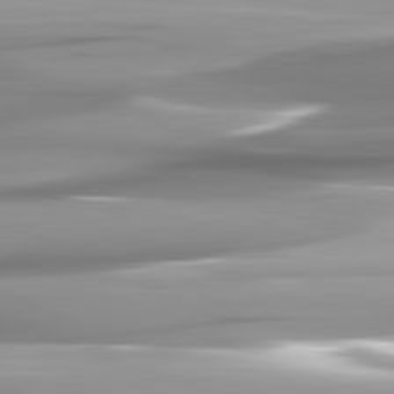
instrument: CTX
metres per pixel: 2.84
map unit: lApd
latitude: 82.3278
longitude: -142.3090
